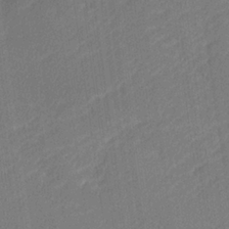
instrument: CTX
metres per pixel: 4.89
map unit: lHvf
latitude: 25.6316
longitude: 141.3887
